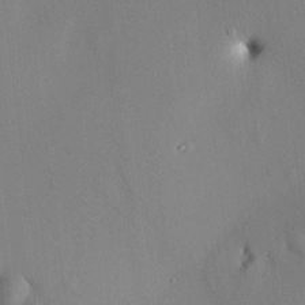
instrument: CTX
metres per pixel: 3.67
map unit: HNhu
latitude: 12.3467
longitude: 11.3510
